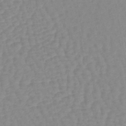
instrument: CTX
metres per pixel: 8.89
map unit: lHb
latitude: -44.1417
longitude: 80.4251
